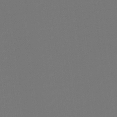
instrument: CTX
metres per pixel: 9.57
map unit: Hto
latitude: -7.7288
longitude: -50.1577
